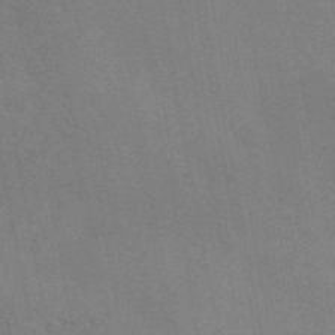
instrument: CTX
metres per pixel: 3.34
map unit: eAb
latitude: 46.4790
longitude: 116.5762
